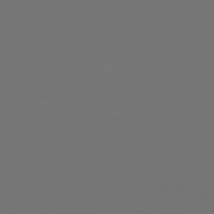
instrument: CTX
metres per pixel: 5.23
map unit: Hpe
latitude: 75.2726
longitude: -129.8772
